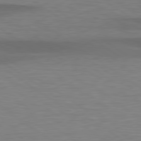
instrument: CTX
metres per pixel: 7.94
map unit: lApd
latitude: 79.3104
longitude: -91.0836
